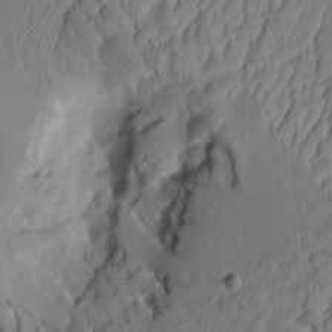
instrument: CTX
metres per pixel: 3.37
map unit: Aa
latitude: 9.0459
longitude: -127.6694
